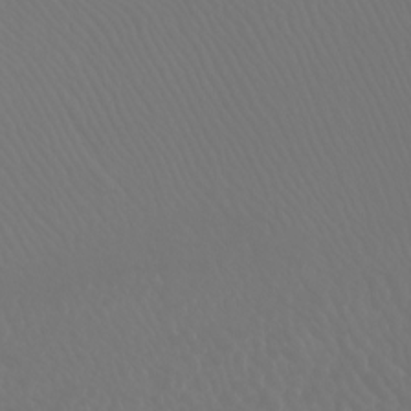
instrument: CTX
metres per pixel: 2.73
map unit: Nhu
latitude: -4.8408
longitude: -90.3278
